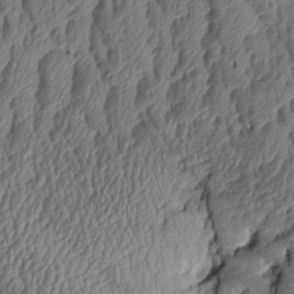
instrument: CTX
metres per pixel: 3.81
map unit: Aa
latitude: 7.2915
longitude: -128.3278
